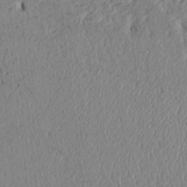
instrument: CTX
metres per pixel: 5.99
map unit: Htu
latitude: 2.6868
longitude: 148.9542
